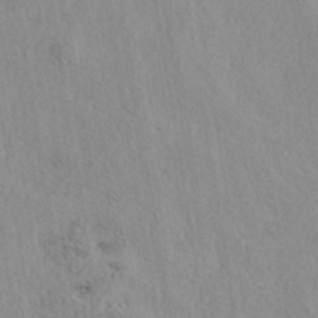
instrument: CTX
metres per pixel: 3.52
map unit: eAb
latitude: 39.4804
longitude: 113.2565
